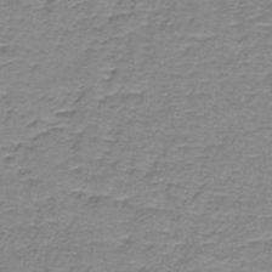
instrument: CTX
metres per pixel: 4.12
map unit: lHb
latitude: -41.6722
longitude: 58.1227
